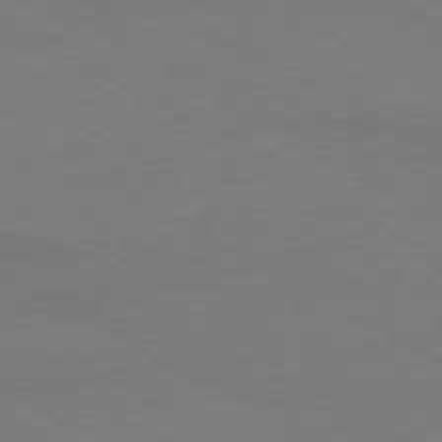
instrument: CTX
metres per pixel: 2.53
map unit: Ap
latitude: -79.5777
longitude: -82.9891
